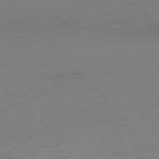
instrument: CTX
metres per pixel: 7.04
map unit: Ap
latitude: -75.4266
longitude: -72.4790
